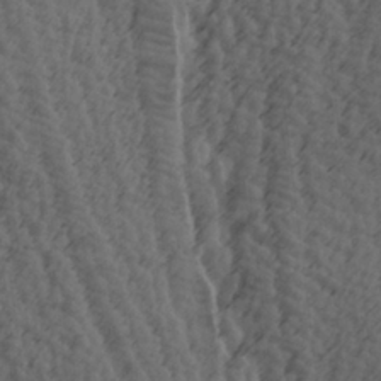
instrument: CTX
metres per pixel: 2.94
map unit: lAa
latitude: -7.3320
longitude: -123.8205
